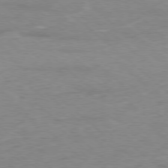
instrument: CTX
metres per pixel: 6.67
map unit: Ap
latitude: -77.7667
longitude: -93.1970
